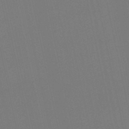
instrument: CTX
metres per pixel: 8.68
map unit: lHb
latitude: -47.1242
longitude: 60.7274
